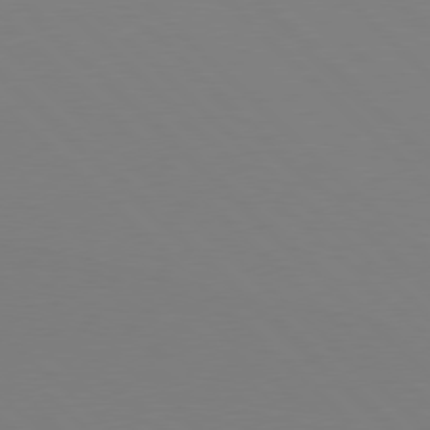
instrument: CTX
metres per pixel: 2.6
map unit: Hpe
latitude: 78.1200
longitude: -164.1767
